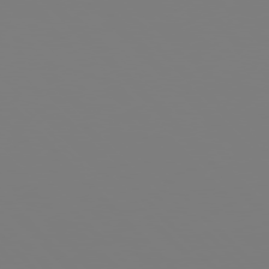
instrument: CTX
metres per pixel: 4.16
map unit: Hpe
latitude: 76.9702
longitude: -161.6316
